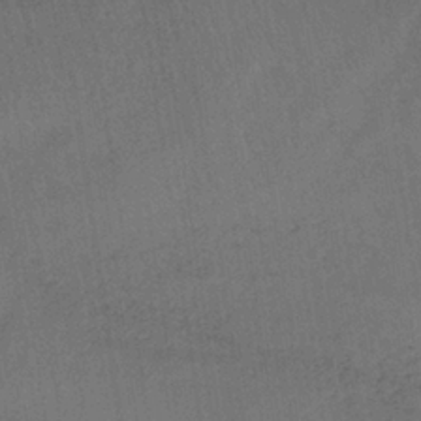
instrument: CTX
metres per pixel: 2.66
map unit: lHb
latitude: -34.4062
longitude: 65.6533
